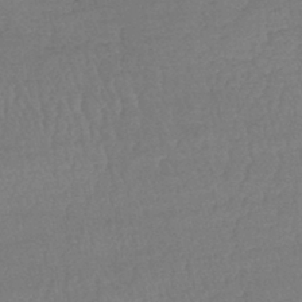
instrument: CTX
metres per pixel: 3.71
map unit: lHb
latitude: -40.5574
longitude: 66.8975
